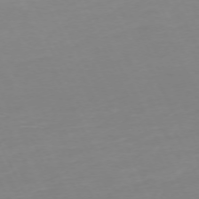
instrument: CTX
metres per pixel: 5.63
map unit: Ap
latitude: -73.3509
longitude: -69.8772
